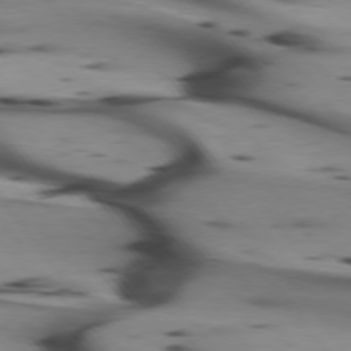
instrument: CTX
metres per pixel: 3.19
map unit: lApd
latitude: 75.1214
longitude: -65.2537
